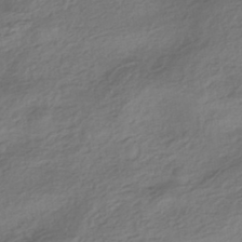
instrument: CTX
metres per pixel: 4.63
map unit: HNhu
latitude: -42.5195
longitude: 104.8030
